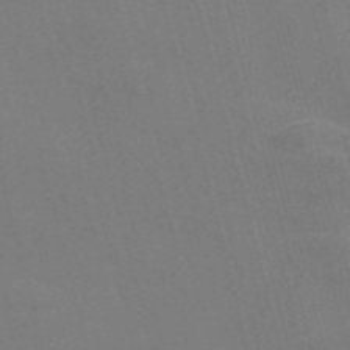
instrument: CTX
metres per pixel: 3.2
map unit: Nve
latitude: -57.7100
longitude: 55.0298
